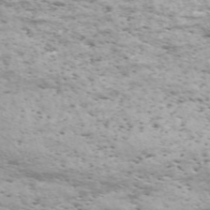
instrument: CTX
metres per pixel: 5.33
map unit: Nve
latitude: -59.2753
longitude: 57.3132
